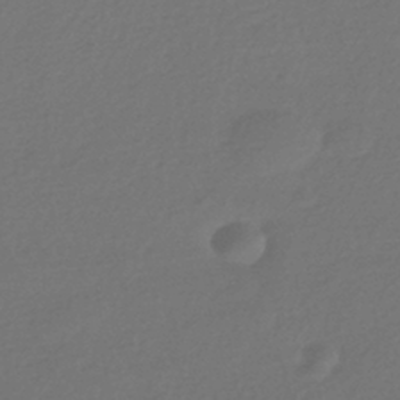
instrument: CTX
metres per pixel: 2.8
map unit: HNhu
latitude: -42.6896
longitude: 95.1242
